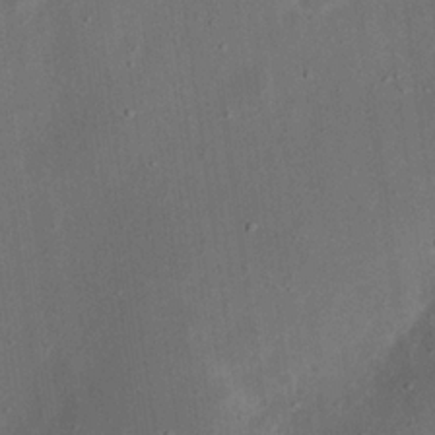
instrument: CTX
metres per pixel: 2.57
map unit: eHh
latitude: 23.3293
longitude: -69.1214
